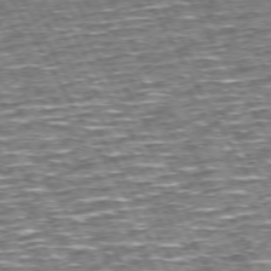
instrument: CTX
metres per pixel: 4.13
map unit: Hpe
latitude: 72.7813
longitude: -125.5560
